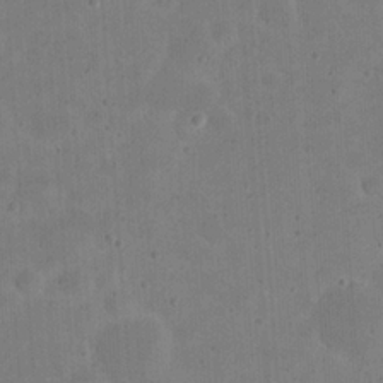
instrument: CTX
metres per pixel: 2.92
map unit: eHh
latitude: 20.8380
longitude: -63.0081
